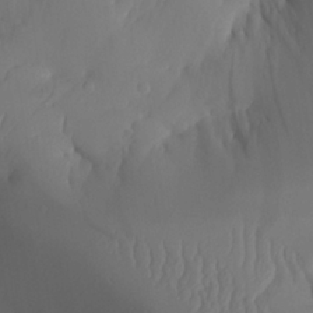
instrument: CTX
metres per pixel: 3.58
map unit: Aa
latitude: 24.7813
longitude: -127.6883
